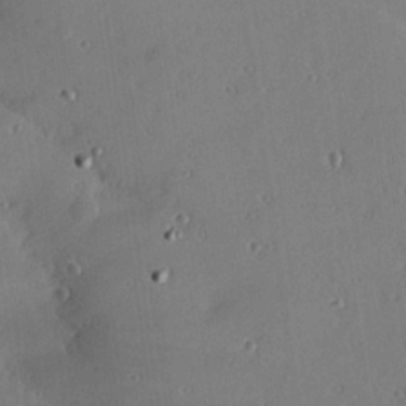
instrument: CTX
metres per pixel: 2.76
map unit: Hve
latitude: 25.7071
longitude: -93.0836
